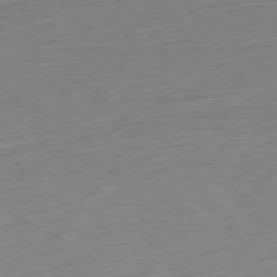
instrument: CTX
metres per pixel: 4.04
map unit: Ap
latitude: -77.4643
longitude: -78.5546
